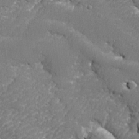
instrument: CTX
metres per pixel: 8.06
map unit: lHvf
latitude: 24.8380
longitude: 141.3132
